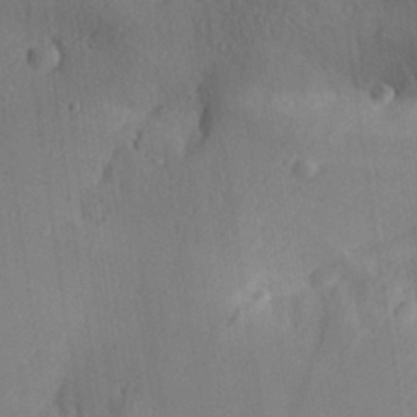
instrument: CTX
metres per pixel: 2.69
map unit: Aa
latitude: 30.4223
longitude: -140.7435
